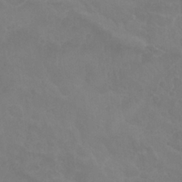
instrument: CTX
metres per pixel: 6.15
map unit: Nhu
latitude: 27.7450
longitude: -54.2522
